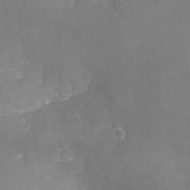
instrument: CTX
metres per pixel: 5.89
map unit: Nhu
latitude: -25.7100
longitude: -57.1214
